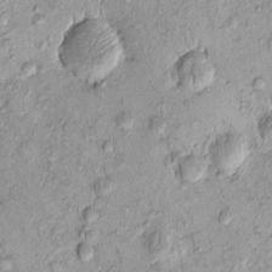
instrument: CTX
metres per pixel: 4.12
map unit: eHh
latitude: -0.2173
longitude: 15.6344
